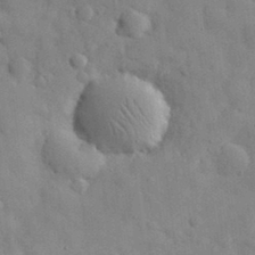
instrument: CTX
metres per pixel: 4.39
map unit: eHh
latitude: 30.9892
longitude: -71.6316
